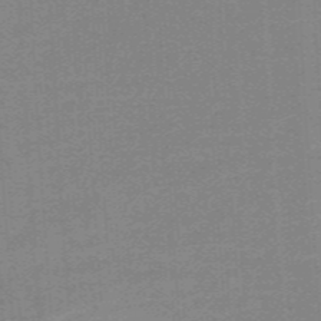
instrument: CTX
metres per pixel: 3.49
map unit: HNb
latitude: -54.6330
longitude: -46.0633
